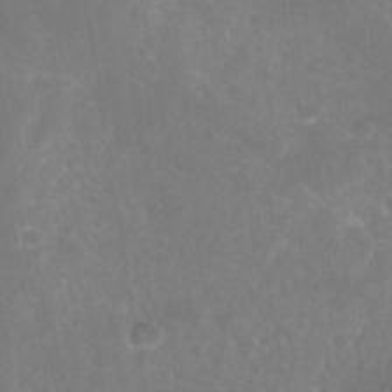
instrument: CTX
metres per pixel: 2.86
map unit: Nhe
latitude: -39.1053
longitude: -117.9717
